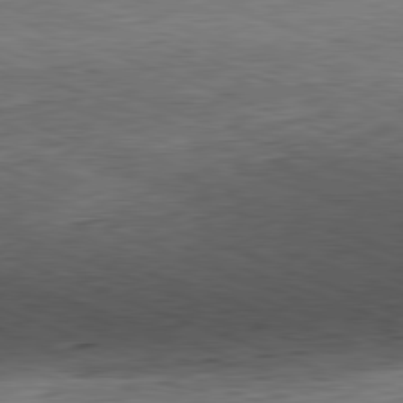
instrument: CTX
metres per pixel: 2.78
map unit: Hpe
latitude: -82.0472
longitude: 13.4643
